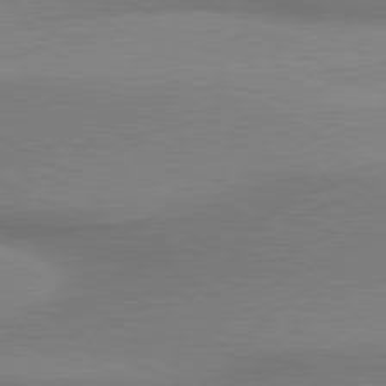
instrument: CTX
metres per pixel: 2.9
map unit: lApd
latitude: 80.1767
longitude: 167.4643
